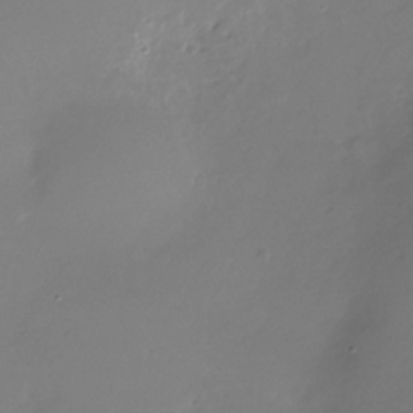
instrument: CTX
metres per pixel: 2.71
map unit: Nhu
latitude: -28.7841
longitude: -79.7639
